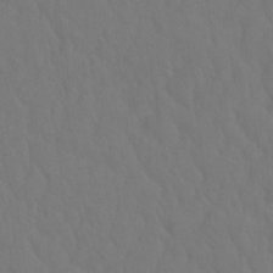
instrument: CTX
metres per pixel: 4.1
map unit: Hto
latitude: 19.1025
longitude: -39.7827
